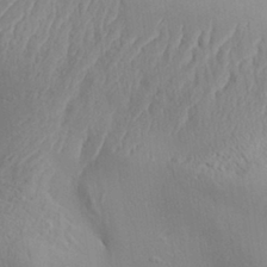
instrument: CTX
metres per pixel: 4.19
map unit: Aa
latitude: 29.7072
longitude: -131.8773
